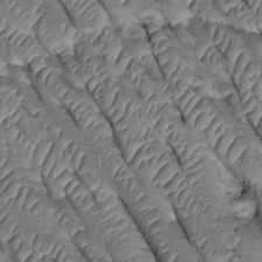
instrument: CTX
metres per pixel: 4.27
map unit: Htu
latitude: 0.3656
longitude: 148.1039
